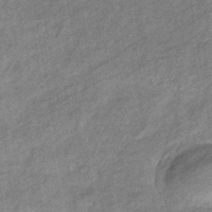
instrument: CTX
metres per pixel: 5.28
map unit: eHb
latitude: -40.7085
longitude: 82.0472
